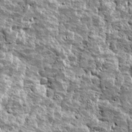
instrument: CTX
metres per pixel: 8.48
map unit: Ave
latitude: 16.4790
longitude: -134.1766
